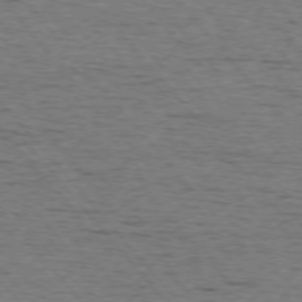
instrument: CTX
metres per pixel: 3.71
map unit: Ap
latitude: -76.2739
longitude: -95.6883
